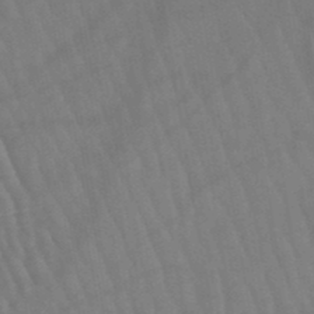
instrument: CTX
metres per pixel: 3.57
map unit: lHb
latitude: -45.6722
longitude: 76.9164
